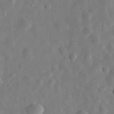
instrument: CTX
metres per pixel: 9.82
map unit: eHh
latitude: 32.2145
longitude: -75.7072
